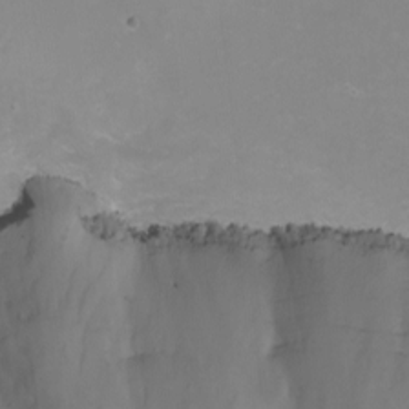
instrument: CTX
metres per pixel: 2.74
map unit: Nhu
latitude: -4.3117
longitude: -76.2711
